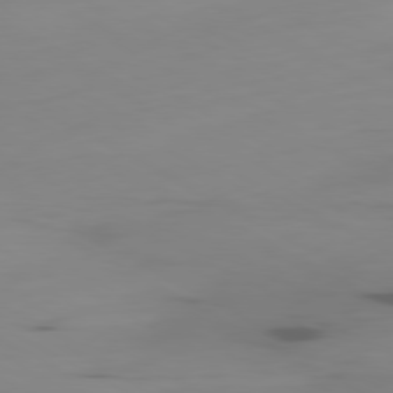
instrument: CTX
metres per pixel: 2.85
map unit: Ap
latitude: -80.1984
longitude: -62.8569
